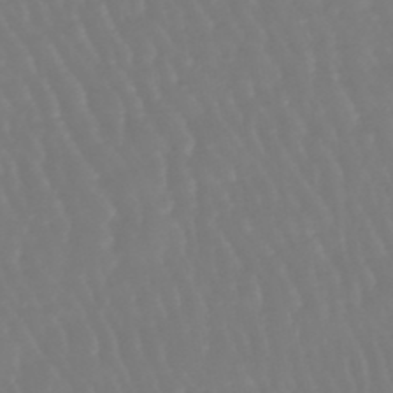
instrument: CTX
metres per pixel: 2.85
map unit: eHb
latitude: -46.3117
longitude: 79.6721
